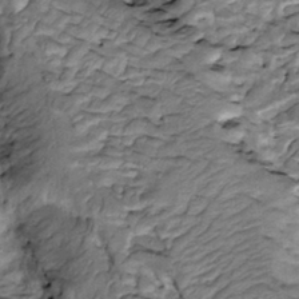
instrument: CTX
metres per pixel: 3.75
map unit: Htu
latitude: -3.2376
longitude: 150.3495
